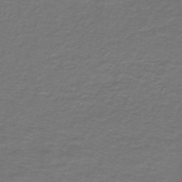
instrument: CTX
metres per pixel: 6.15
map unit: lHb
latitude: -42.8219
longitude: 56.6707
